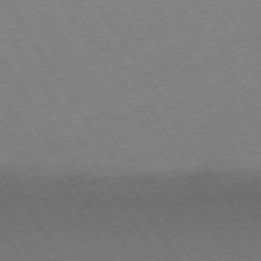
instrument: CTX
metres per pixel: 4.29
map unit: Ap
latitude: -73.3320
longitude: -71.5560
